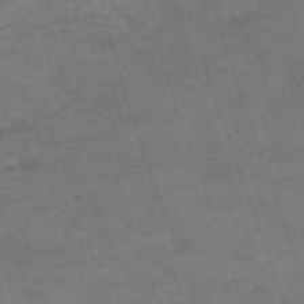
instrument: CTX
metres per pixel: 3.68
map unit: HNb
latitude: -54.4440
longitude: -37.1403
